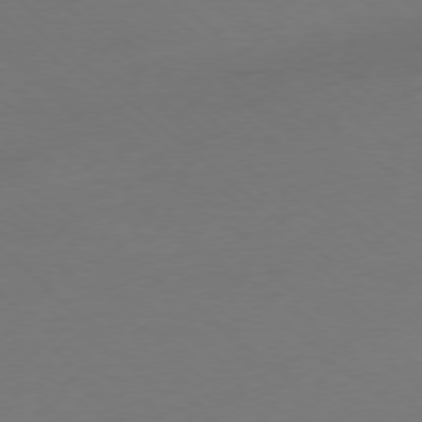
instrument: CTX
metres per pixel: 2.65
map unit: Ap
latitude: -78.2928
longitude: -69.6316
